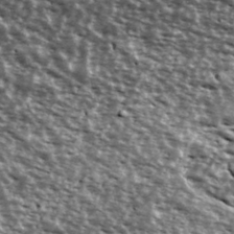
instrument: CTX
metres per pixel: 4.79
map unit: Ave
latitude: 40.0255
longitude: -108.7246
